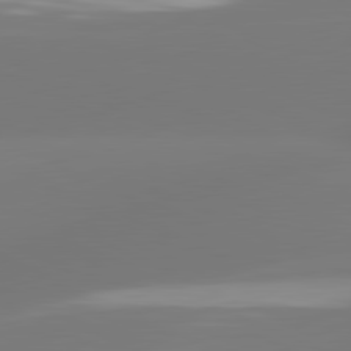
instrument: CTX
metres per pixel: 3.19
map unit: lApd
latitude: 81.5371
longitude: -165.0269
